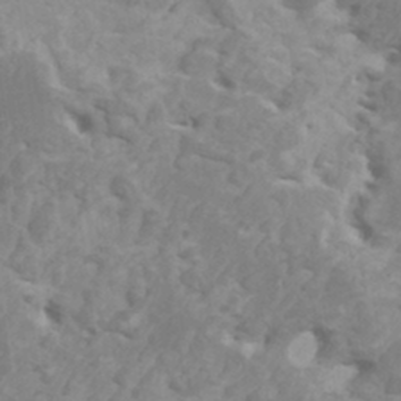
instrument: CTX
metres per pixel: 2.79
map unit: HNhu
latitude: -0.2551
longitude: 3.8800
